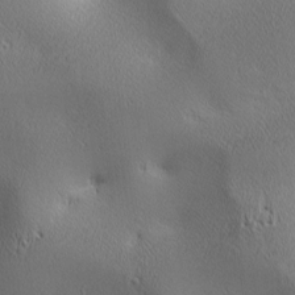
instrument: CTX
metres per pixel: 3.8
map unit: lAa
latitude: 2.3656
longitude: -117.4993
